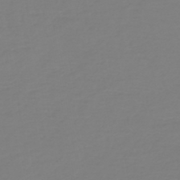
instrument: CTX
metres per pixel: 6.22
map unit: HNb
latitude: -46.3873
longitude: 54.7652
